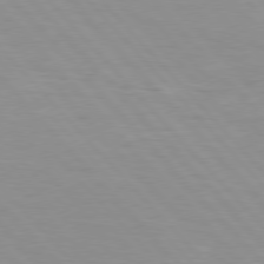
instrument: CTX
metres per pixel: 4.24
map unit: Hpe
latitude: 76.5545
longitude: -155.3859
